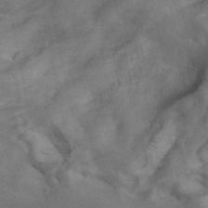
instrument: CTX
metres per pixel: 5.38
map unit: ANa
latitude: 41.6127
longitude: 15.3888
